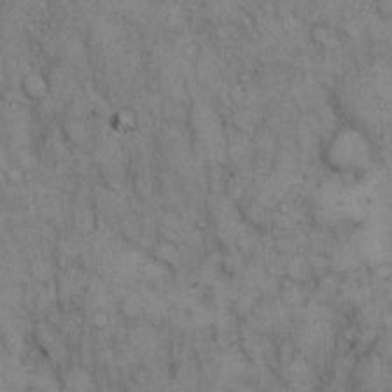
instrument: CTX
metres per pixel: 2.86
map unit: eHh
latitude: 15.3104
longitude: -63.8773
